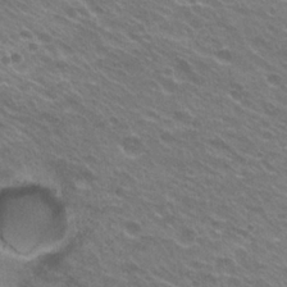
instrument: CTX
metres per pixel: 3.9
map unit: Hto
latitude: 24.0255
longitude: -31.1970
